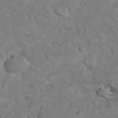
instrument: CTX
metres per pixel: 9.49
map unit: eHh
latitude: 35.6694
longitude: -64.6490
